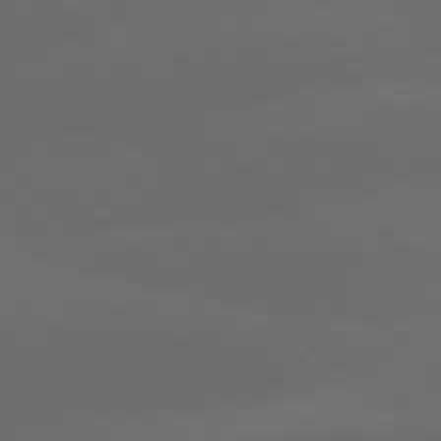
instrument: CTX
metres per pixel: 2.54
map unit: lApd
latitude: 78.0633
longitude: -56.0822
